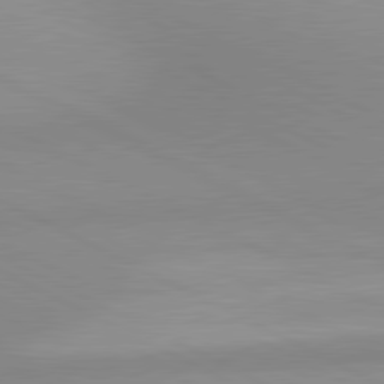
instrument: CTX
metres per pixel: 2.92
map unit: lApd
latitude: 80.8380
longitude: 134.3495
